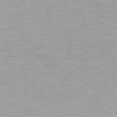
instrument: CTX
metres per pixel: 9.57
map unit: Hpe
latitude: 77.6316
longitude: -162.1956
